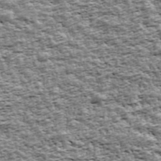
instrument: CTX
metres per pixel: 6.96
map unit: Ave
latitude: 43.2726
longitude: -112.0822
